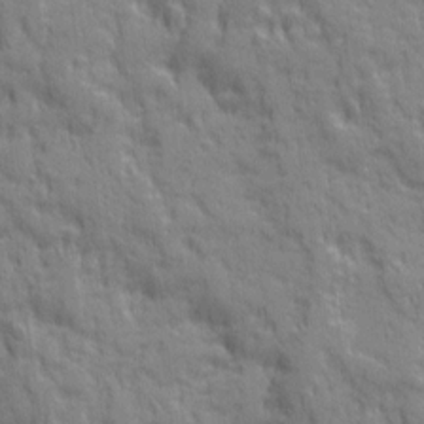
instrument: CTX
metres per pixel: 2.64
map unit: Ave
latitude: 20.0822
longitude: -133.8205
